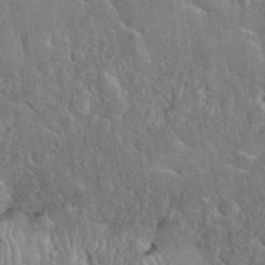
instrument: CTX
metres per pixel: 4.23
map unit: eHh
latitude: 37.2726
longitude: -61.4237
